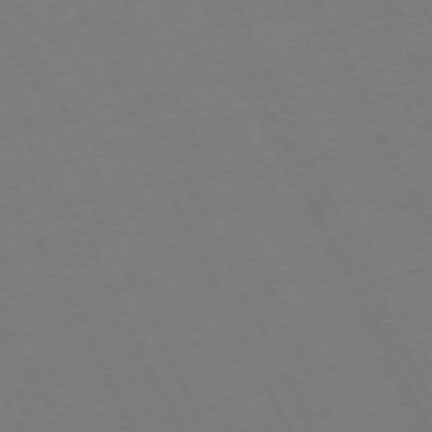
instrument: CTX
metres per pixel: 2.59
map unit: Hpe
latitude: -70.9353
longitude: 16.1606
